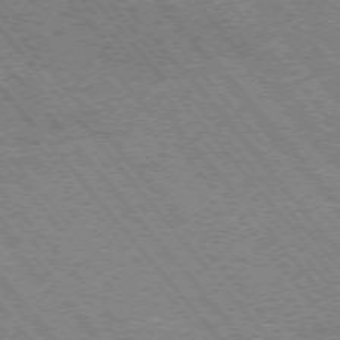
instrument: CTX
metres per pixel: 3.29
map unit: Hpe
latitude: -75.6344
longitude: -13.2348
